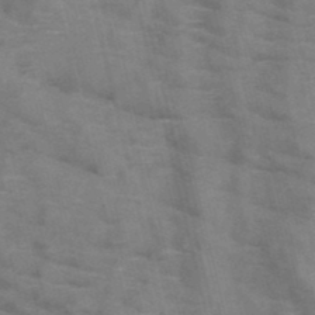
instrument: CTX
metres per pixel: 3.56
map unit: HNb
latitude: -47.3698
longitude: -48.0255
